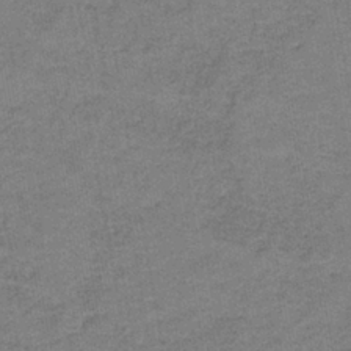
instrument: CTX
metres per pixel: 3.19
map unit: HNb
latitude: -36.6329
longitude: 51.8233
